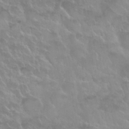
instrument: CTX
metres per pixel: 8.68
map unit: Nhu
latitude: 30.0255
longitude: -54.8002
